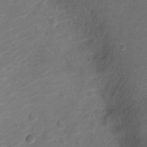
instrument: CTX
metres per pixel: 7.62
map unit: Nve
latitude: -20.3684
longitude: 105.8989
